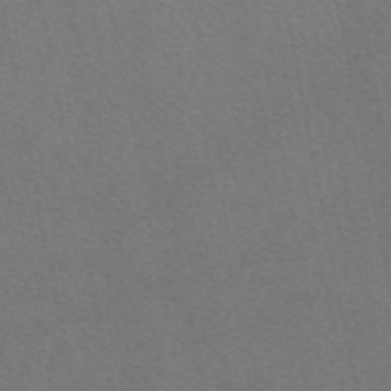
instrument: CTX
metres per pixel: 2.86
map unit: eAb
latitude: 47.9150
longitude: 116.4251
